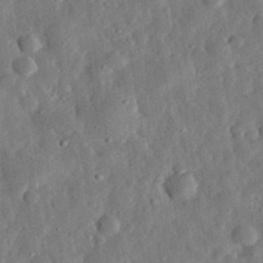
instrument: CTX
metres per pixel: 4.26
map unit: eHh
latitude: 31.6694
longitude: -76.1955
